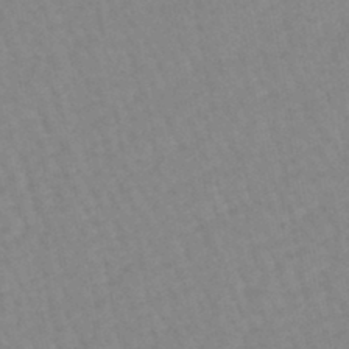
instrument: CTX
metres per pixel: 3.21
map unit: lHb
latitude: -44.5007
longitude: 80.5574
